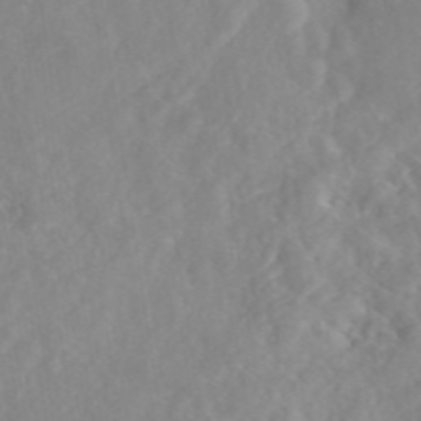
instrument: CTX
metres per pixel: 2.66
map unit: eAb
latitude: 45.4804
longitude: 127.1431
